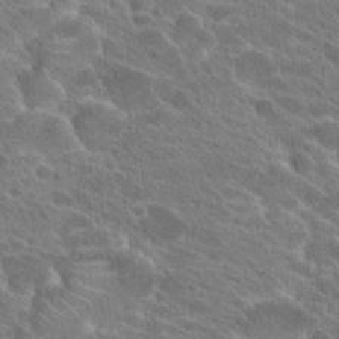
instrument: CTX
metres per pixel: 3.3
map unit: Hto
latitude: 23.3859
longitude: -39.2537
